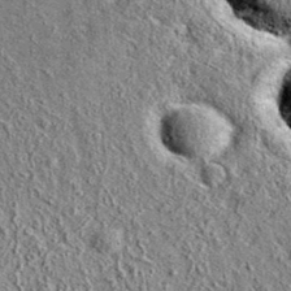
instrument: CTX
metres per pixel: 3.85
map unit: eAb
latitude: 36.7813
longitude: 110.1606
